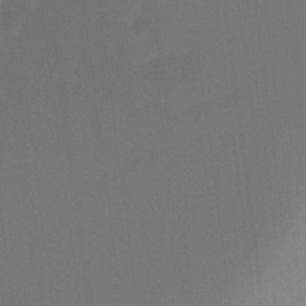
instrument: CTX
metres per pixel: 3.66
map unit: Ht
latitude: -16.2740
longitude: -50.3656
